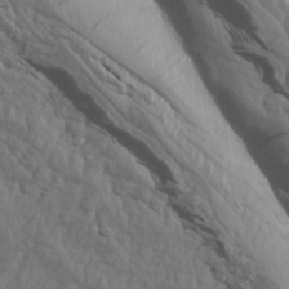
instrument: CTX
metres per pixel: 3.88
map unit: Aa
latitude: 14.7436
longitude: -143.3860
